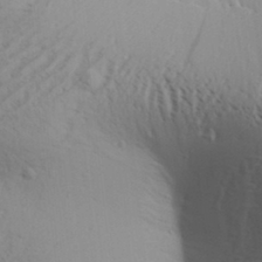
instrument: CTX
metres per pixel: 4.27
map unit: Aa
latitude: 30.8569
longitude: -140.0255
